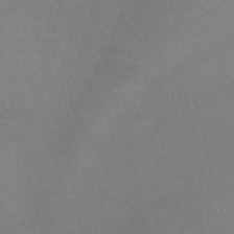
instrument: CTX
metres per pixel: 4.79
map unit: ANa
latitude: 51.0836
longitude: -71.2915
